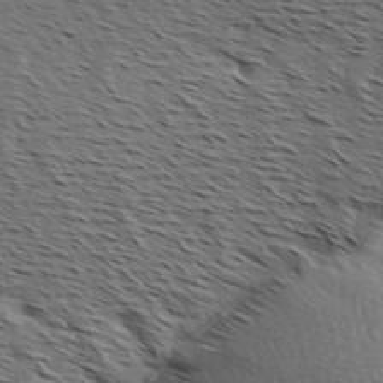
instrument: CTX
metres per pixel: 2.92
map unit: Hve
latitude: 2.1200
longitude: -123.1970
